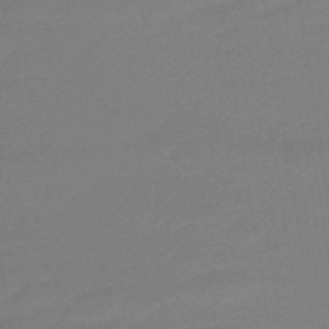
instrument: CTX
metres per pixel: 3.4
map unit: lHb
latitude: -46.3684
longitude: 58.8974
